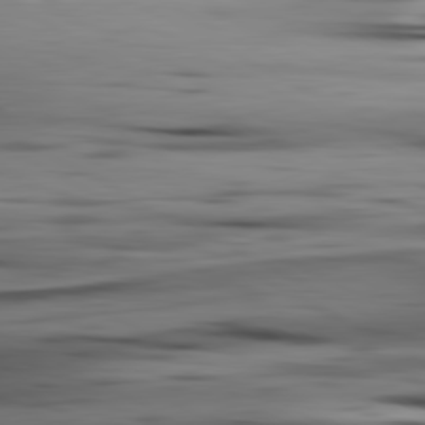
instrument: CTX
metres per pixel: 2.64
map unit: lApd
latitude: 80.8002
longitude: -123.1781
